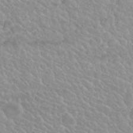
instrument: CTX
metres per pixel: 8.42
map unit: Nhu
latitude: 29.7827
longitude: -54.6679
